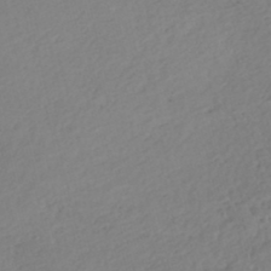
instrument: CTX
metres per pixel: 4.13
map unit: Nhe
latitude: -46.5951
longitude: -172.2522
